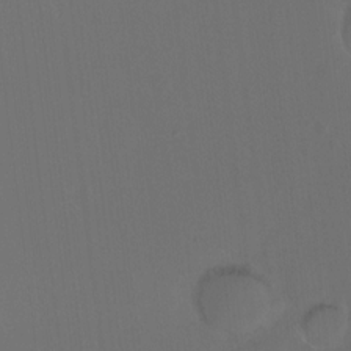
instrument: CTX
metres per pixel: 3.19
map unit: Hto
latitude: -13.1809
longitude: -41.3292
